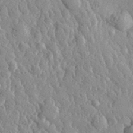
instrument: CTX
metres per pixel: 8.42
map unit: eHh
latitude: 32.7435
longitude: -79.6694
